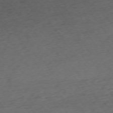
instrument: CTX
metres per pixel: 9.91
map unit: Ap
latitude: -74.8030
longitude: -73.6505
